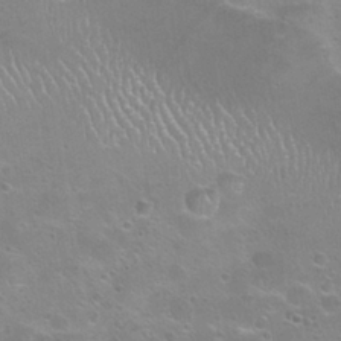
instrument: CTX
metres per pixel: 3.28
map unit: Hto
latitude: 24.2711
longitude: -51.4804
